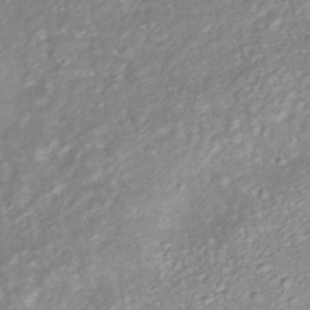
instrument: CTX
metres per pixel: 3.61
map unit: HNhu
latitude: -40.9164
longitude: 108.3873
